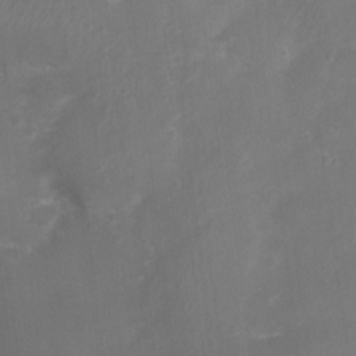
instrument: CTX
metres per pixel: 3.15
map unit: Nhu
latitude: 4.4034
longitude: -17.0270
